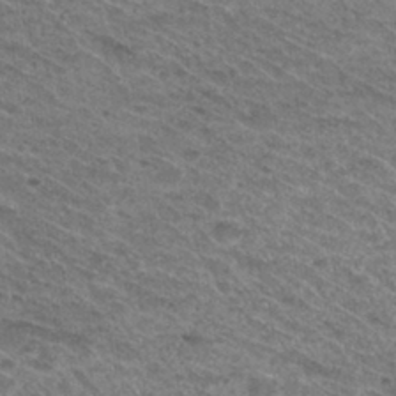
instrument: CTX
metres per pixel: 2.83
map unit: Hto
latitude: 31.4616
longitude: -47.3293
